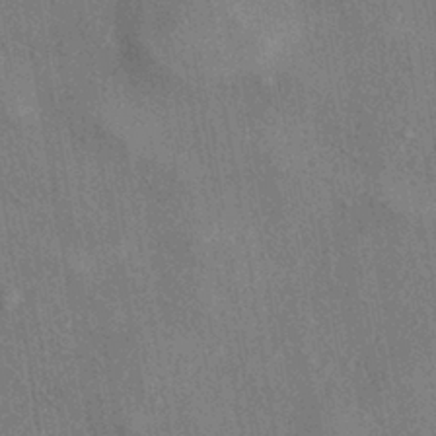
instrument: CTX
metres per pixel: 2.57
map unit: eHh
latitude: -40.6707
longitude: 120.4629
